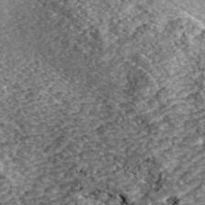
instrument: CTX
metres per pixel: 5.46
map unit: ANa
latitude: 43.9906
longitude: 37.7288
